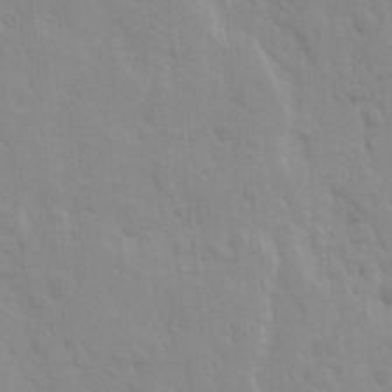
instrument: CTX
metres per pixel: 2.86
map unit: Ave
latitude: 9.9528
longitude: -104.2901
